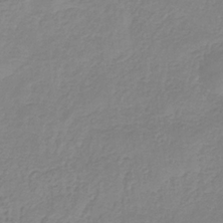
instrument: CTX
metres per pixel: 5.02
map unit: HNb
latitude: -33.2187
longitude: 55.9745
